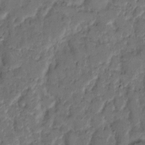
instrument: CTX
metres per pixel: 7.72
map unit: eHh
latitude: 9.0270
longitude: -62.5168
